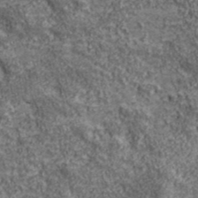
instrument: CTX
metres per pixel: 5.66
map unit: eHh
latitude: 43.1592
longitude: -89.0459
